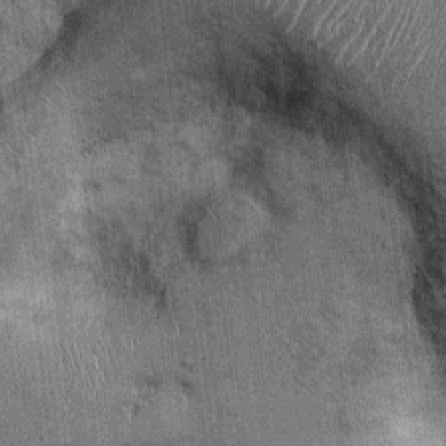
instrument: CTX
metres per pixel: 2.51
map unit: Ht
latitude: -0.2740
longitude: -12.6869
